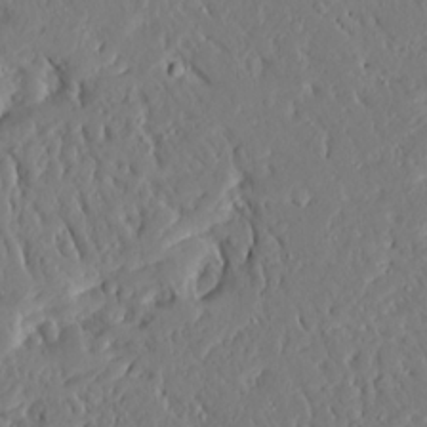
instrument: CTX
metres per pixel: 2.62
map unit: Ave
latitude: 15.5560
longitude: -140.6490
